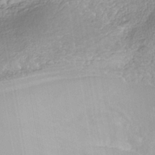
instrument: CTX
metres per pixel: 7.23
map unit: Nhe
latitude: -41.5966
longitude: -110.4034
